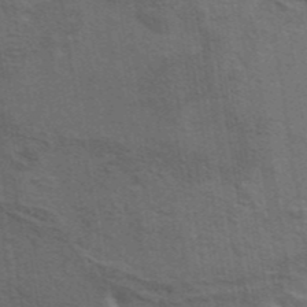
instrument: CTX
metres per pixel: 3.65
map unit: eAb
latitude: 43.3293
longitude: 112.3684
